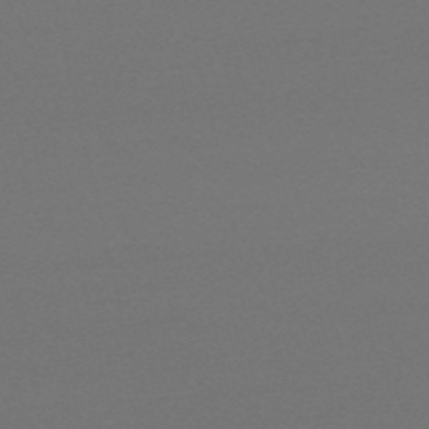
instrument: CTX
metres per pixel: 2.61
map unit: HNb
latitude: -54.8408
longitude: -40.8191
